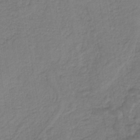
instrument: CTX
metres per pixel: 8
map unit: HNb
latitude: -37.1998
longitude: 57.7288
